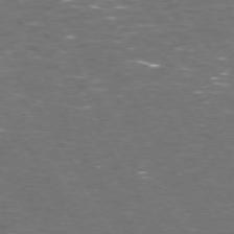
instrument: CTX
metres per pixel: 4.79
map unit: Hpe
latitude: 72.6680
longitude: -124.5734
